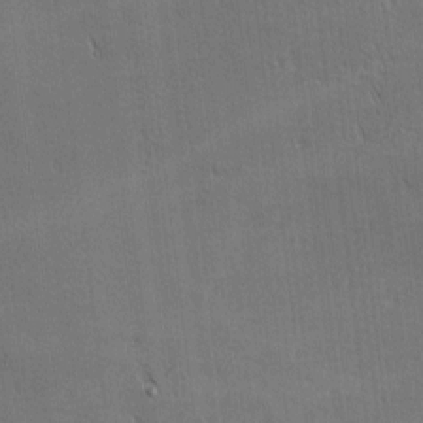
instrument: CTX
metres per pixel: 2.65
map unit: Nhu
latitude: 1.2348
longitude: -78.8569
